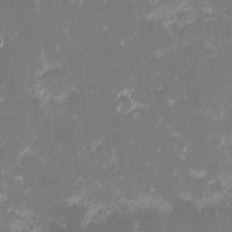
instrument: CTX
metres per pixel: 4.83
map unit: eHh
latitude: -2.3684
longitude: -86.4034
